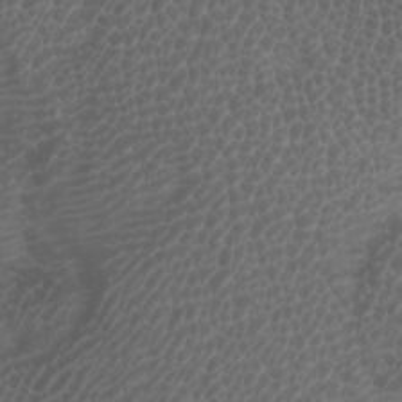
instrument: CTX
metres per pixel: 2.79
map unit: Htu
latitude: -1.0865
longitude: -76.5545
